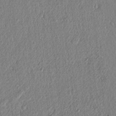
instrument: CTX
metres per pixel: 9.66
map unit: lAvf
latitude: 7.9528
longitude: 166.8786
